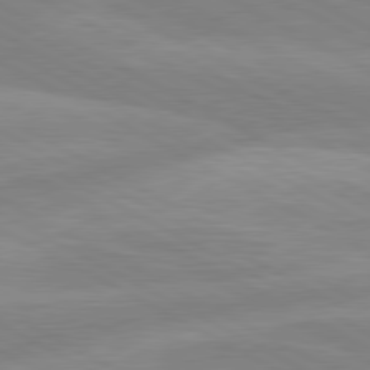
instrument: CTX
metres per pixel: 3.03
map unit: lApd
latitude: 80.5924
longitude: -168.7624
